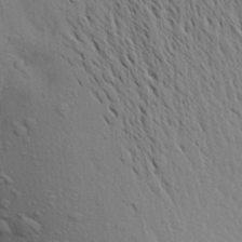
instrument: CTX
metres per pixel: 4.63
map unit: Aa
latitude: 20.9514
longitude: -148.3278
